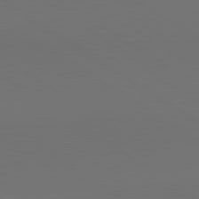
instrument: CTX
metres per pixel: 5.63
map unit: lApd
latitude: 81.2159
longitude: 153.0108
